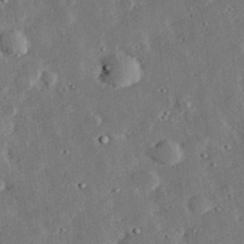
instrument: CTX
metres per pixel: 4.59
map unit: lHvf
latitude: 32.6868
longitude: -83.7449
